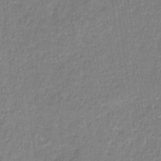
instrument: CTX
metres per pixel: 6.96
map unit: eHb
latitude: -31.5777
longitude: 67.1809
